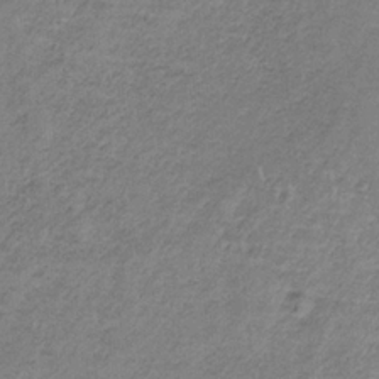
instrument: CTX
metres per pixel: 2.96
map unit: HNb
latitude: -33.0109
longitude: 58.9163
